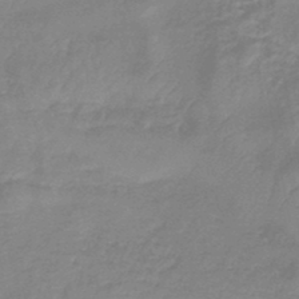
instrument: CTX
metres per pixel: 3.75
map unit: eHb
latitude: -45.6155
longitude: 83.2943
